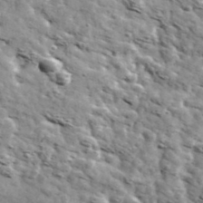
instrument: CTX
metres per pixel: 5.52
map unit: Ave
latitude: 41.9528
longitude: -108.9891
